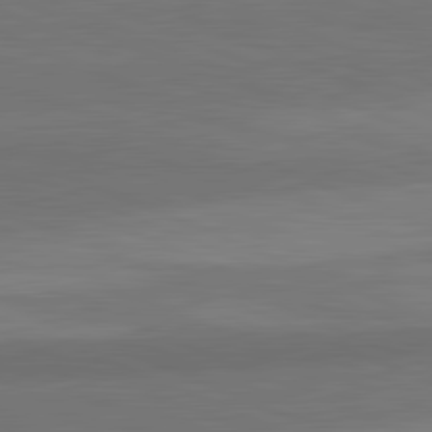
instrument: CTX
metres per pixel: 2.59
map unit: lApd
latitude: 82.3089
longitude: 156.4062
